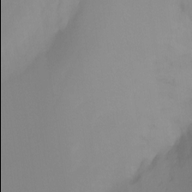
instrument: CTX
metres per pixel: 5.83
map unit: Ht
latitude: -12.7841
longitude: -49.9906
